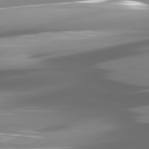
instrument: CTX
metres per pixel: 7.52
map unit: lApd
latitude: 81.0836
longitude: -145.7827
